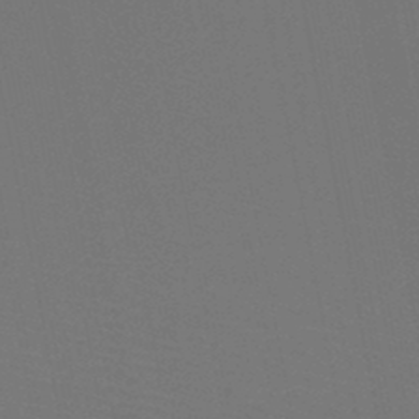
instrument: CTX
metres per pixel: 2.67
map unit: HNb
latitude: -47.2565
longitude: -43.2159
